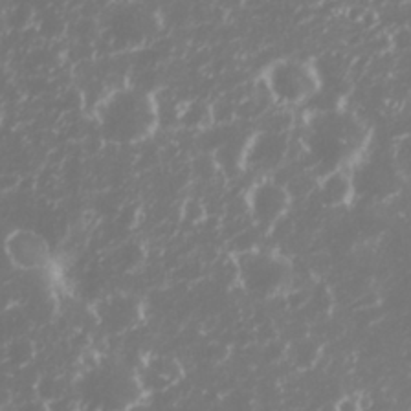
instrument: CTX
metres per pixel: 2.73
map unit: Nhu
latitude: 27.2915
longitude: -60.2711
